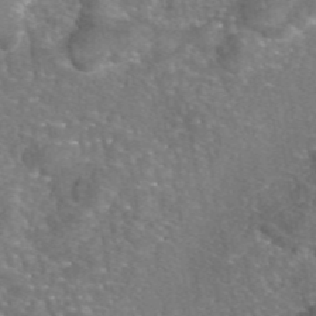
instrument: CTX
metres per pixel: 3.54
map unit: eAb
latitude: 45.9150
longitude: 106.8408
